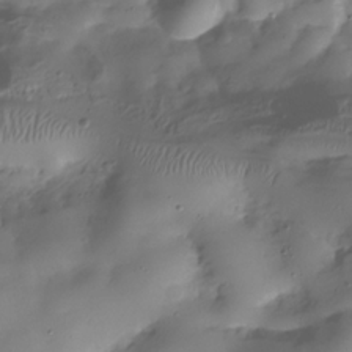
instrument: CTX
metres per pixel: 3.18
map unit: Hve
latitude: -30.1417
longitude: 94.7274
